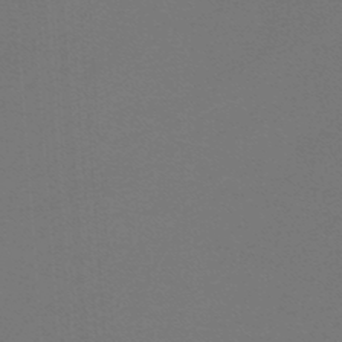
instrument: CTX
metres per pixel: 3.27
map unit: lHb
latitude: -47.3509
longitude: 64.1795
